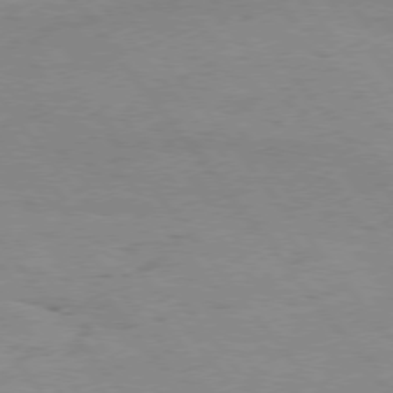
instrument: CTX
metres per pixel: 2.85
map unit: Hpe
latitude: 75.1025
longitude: -143.7261
